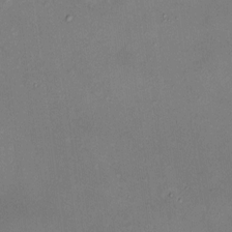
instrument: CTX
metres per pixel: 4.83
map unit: HNhu
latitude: 5.3104
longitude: 9.4076
